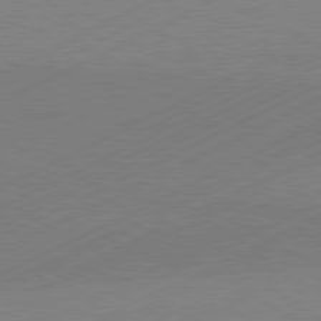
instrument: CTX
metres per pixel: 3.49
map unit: Hpe
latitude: -81.6344
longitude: 12.5196
